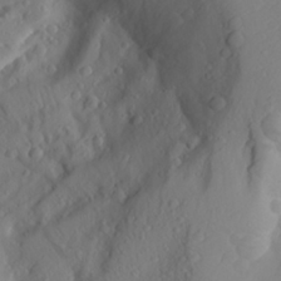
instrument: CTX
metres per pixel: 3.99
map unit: Aa
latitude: 26.4034
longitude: -146.7058
